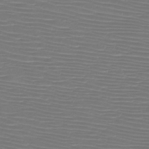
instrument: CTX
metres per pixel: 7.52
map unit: HNb
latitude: -46.9919
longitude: -41.9528
